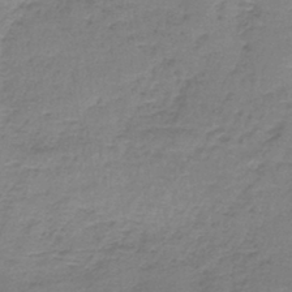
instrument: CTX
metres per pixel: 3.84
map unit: lHb
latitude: -41.6911
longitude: 58.7463
